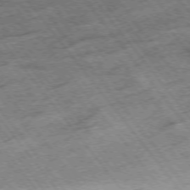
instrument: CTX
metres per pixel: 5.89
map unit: Hpe
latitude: -75.3321
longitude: -21.9717
